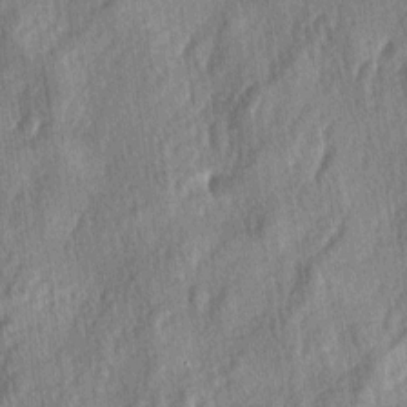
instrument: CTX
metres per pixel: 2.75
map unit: lAa
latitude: -4.9541
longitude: -126.3090
